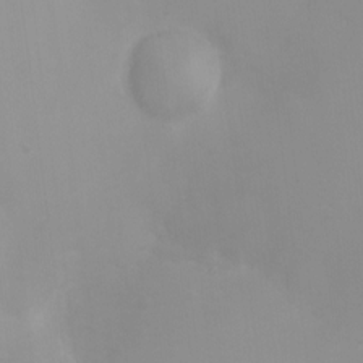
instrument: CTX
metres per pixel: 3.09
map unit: Ht
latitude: 3.3104
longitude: -22.8758
